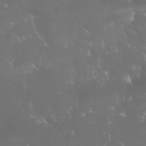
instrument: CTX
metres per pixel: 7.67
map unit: Nhu
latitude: 28.4412
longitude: -65.7639
